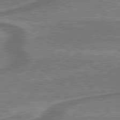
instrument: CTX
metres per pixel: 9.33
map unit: lApd
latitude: 79.6883
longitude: 174.2739
